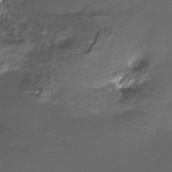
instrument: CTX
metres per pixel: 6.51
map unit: Htu
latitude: -12.4818
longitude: -45.4237
